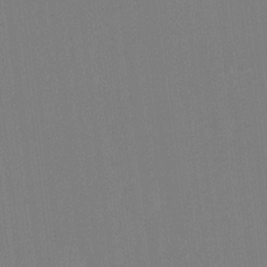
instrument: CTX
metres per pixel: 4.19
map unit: Ht
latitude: -3.3509
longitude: -20.0822
